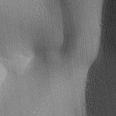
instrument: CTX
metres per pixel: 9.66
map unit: lAa
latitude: -7.8611
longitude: -124.2900
